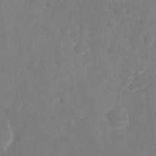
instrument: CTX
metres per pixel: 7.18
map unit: Nhu
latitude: 25.4804
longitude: -62.6680
